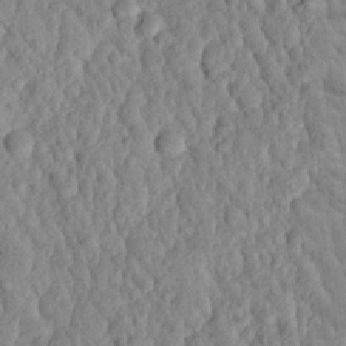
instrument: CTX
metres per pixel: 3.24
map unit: eHh
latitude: 24.0444
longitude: -79.5749
